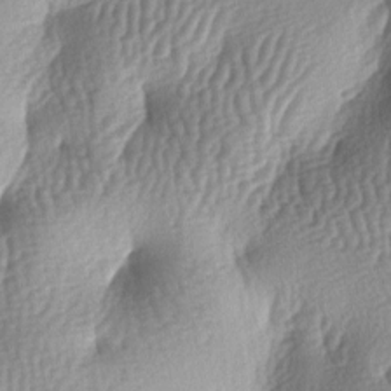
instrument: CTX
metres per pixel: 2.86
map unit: lAa
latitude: -6.9164
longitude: -127.3860
